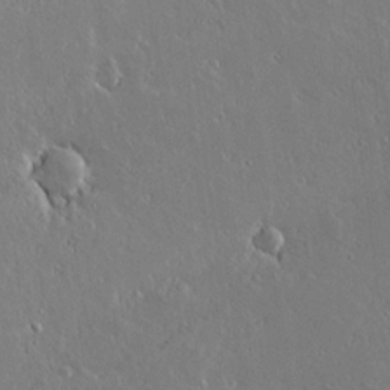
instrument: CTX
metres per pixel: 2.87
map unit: lAvf
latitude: 15.7261
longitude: -126.7624
